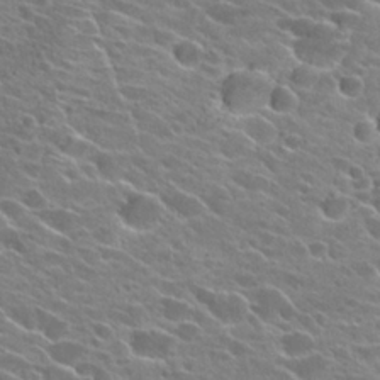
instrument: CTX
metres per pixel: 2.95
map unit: Hto
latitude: 24.2333
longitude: -41.1403
